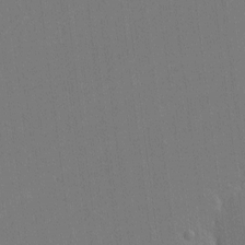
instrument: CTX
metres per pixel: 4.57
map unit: lHvf
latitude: -10.9542
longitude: -104.5357
